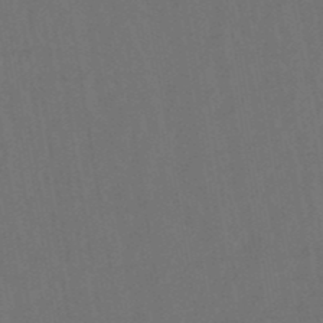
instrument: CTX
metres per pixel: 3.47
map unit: eHb
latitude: -49.8989
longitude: 84.4062
